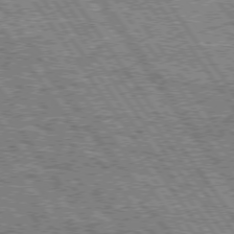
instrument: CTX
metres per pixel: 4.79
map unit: Hpe
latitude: 74.6302
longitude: -154.5168
